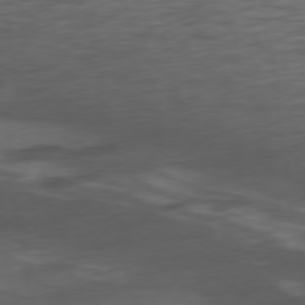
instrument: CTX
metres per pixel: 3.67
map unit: Ap
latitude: -76.9542
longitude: -73.4427
